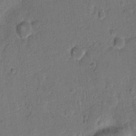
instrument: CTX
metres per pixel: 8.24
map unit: Hto
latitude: 7.4804
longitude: -62.4412
